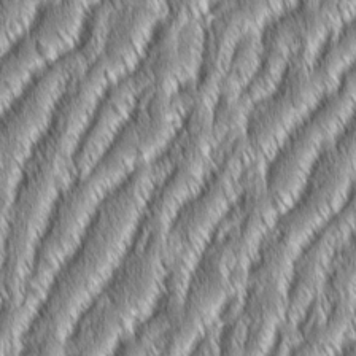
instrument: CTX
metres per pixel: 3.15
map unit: Aa
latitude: 7.8205
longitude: -131.4427
